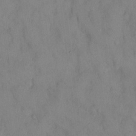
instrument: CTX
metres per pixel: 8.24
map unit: eHh
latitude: 13.3860
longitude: -62.1389
